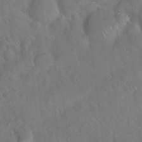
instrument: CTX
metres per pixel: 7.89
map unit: Hto
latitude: 19.6505
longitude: -53.5749
